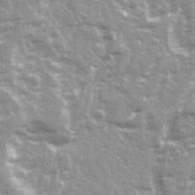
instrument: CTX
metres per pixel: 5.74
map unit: Ave
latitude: 21.7450
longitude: -132.7813
